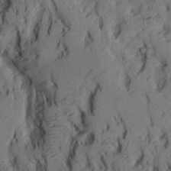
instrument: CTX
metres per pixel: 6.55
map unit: Aa
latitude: 8.4790
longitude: -127.2915
